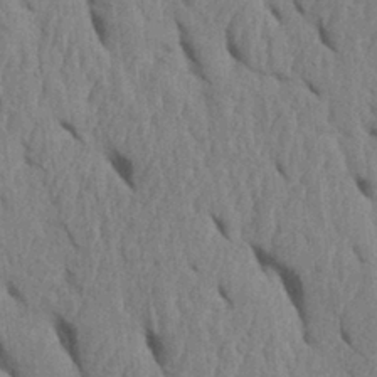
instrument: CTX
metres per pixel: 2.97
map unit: Htu
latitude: 1.8016
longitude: 148.6141
